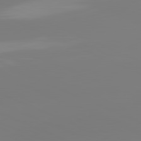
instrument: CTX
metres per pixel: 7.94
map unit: lApd
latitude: 81.6127
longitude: -158.2712
